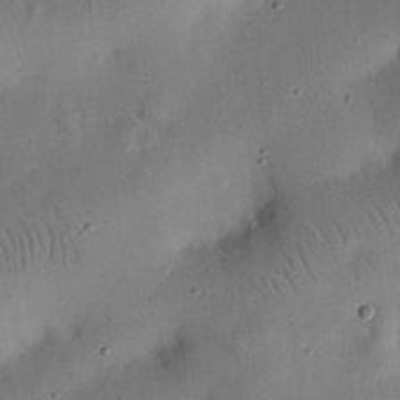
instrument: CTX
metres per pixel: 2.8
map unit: eHh
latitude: 25.0458
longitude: -69.2537
